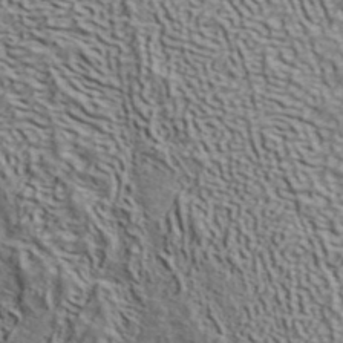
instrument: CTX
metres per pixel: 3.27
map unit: ANa
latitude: 40.8947
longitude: 51.8611
